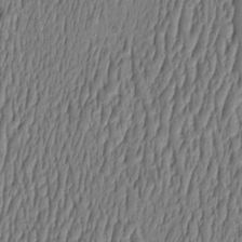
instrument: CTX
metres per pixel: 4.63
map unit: HNhu
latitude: -2.8407
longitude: 13.7289
